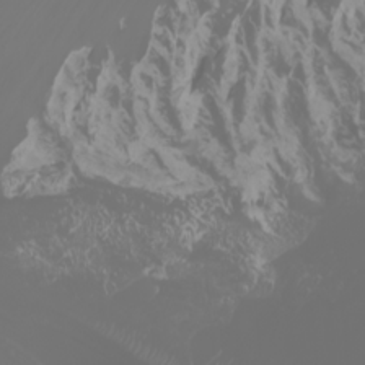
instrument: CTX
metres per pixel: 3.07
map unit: Htu
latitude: -1.3132
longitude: -75.9717
